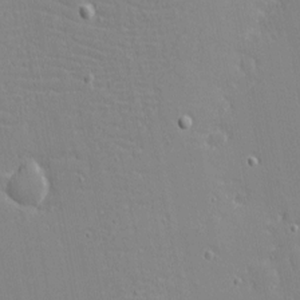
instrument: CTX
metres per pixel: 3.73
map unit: eHh
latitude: -3.7666
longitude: -81.1214
